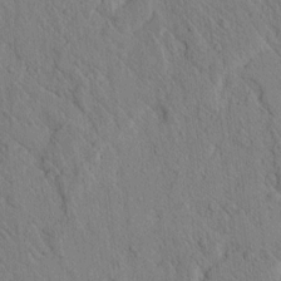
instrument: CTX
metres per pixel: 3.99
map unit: lAvf
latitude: 6.9703
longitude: 160.4818
